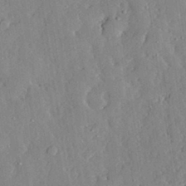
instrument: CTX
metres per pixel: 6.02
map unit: lHvf
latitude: 33.3860
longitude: -91.9906
